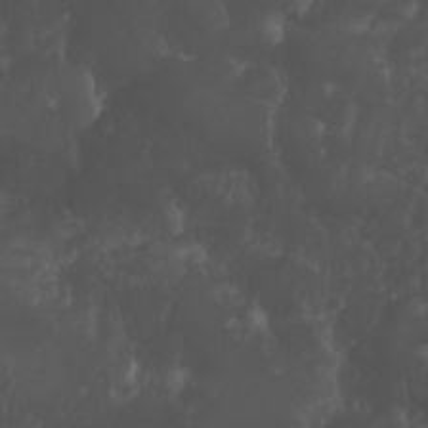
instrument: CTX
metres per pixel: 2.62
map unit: Nhu
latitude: 26.3278
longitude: -64.6679
